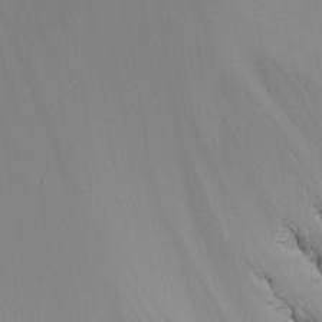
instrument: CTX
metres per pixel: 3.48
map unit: Nhu
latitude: -5.6344
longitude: -90.8947
